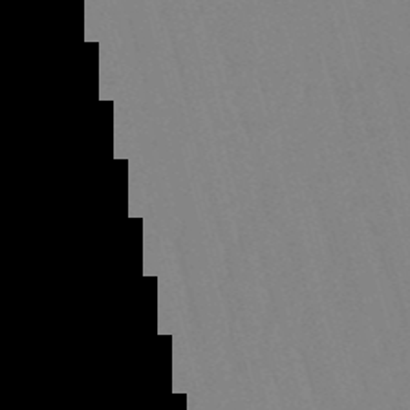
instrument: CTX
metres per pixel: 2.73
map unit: eHb
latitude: -50.6896
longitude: 75.2754
